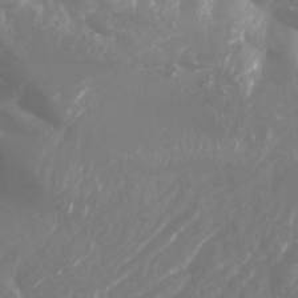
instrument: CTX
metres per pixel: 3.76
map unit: Nhu
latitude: -13.8234
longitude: -64.1956
